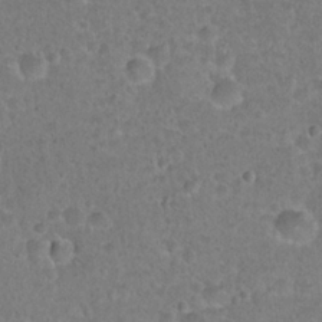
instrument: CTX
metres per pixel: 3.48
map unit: Hto
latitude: 21.9339
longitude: -48.1767
